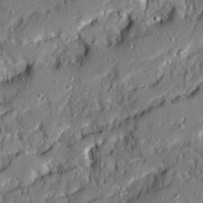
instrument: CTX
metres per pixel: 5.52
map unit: Ave
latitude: 20.5546
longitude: -129.0647
